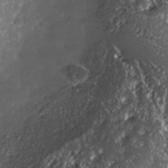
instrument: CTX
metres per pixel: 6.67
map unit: Nhe
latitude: -36.0850
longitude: -118.1578
